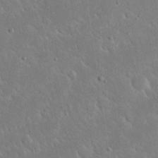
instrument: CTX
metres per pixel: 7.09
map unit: Nhu
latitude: 23.7261
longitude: -71.9150
